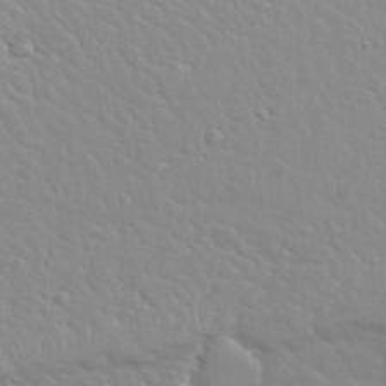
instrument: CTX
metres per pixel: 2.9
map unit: Nhu
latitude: 31.4805
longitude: -50.7057
